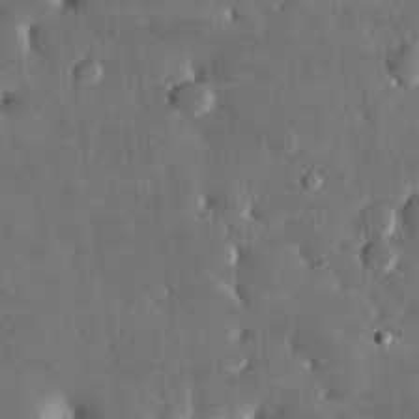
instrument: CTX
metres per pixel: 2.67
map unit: lHvf
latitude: 31.7072
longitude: -88.6113
